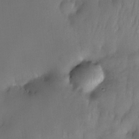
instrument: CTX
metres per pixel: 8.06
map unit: eHh
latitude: -23.1431
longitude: 15.8612
